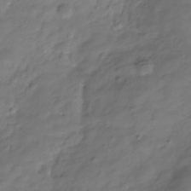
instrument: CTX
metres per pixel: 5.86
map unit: Hve
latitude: -31.5966
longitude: 90.2551
